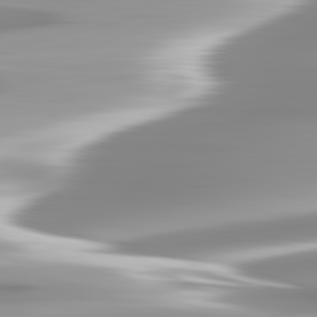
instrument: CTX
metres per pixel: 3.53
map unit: lApd
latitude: 82.8191
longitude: -139.2915
